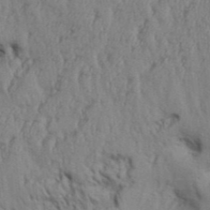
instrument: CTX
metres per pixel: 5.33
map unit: Aa
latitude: 32.7057
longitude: -135.4804
